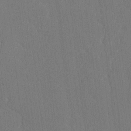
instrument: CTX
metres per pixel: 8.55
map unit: lAvf
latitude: -8.8975
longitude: -113.6694
